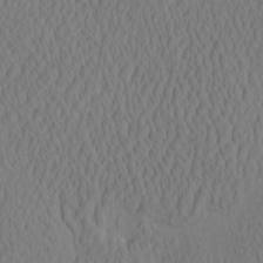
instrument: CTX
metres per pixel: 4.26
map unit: eHh
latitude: -2.8974
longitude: 15.9556
